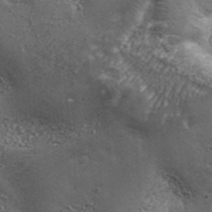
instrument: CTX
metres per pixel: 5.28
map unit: Aa
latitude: 33.5560
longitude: -135.6505
